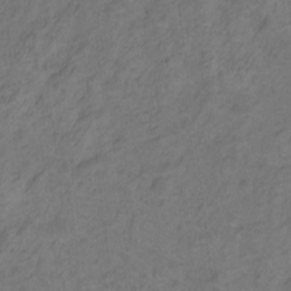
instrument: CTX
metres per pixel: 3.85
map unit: Hto
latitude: -2.5384
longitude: -34.3089
